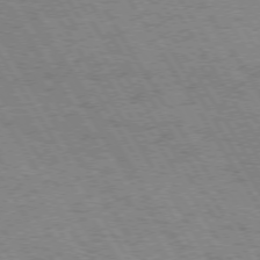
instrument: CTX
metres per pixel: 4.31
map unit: Hpe
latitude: 73.2726
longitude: -129.0080
